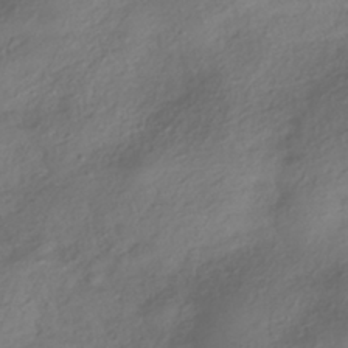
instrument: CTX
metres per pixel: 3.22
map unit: HNhu
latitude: -41.6344
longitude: 106.8975
